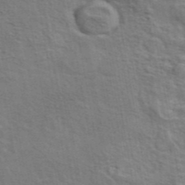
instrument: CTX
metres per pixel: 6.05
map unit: eAb
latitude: 43.1592
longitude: 107.7667
